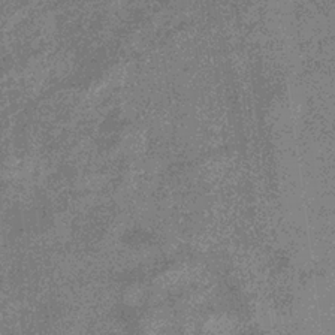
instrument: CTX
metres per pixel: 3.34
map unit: eHb
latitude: -32.8408
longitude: 75.2187
